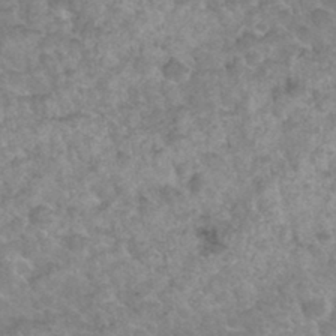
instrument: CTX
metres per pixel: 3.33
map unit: Hto
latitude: 34.3845
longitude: -49.6694
